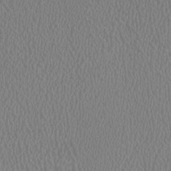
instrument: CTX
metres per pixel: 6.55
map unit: HNhu
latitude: -1.2376
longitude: -0.9702
